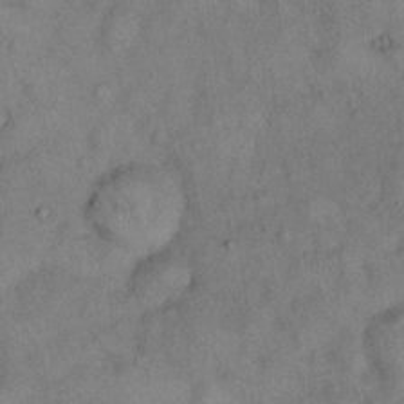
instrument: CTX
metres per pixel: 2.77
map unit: eHh
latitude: 16.5357
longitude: -62.5168
